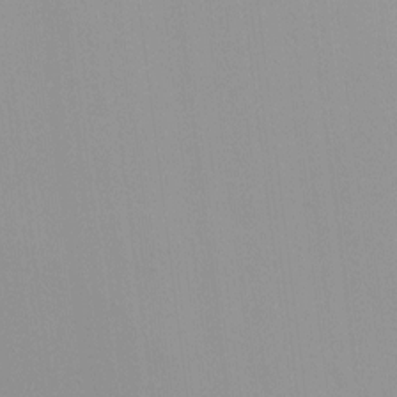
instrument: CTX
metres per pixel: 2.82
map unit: Ave
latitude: 0.7813
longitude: -112.7813
